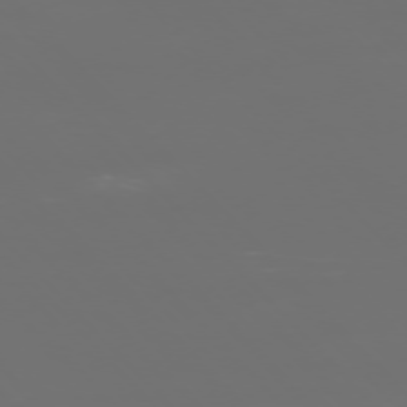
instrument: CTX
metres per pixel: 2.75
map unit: Ap
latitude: -75.8045
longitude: -75.4804
